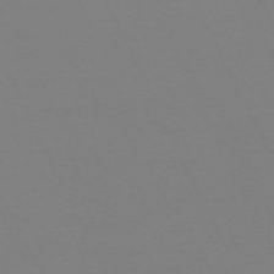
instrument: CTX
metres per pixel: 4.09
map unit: Hpe
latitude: -70.3495
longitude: 16.6897
